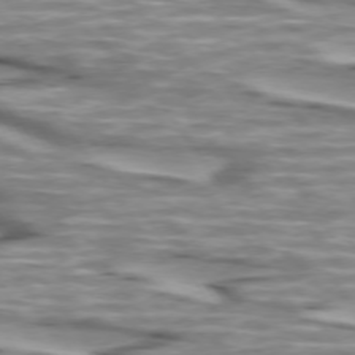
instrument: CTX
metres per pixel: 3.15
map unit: lApd
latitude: 74.1767
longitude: -57.9339
